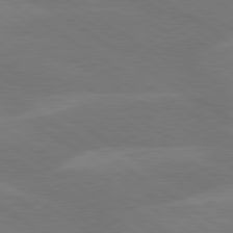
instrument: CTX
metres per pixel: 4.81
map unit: lApd
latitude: 79.6883
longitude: -125.7827
